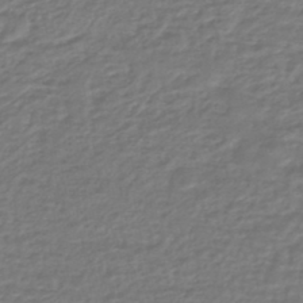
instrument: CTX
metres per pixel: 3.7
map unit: HNhu
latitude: -45.6722
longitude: 96.2929
